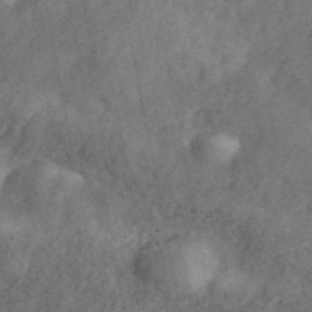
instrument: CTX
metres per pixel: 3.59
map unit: ANa
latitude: 45.2348
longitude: 46.1417
